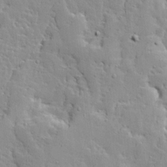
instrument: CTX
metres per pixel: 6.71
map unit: Ave
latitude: 13.3293
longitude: -133.4993
